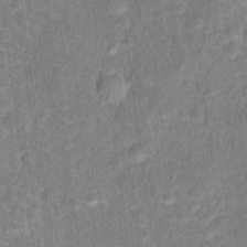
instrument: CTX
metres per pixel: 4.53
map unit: Hto
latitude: 16.7813
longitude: -42.6302
